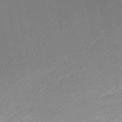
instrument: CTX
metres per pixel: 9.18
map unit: HNb
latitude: -50.8408
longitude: -41.1025
